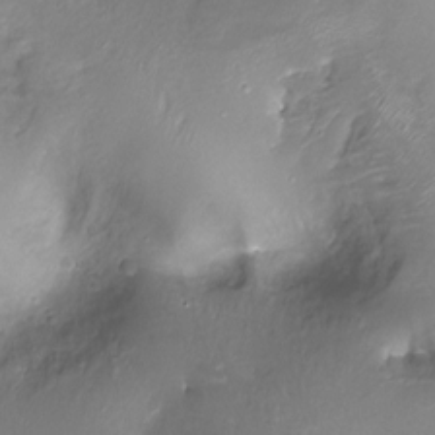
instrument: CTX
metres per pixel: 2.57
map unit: Ht
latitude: -17.6155
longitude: -45.0080
